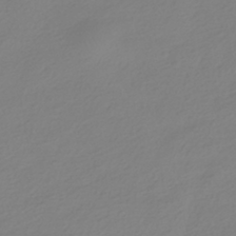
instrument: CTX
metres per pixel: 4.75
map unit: HNhu
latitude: -41.2754
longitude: 96.8408
